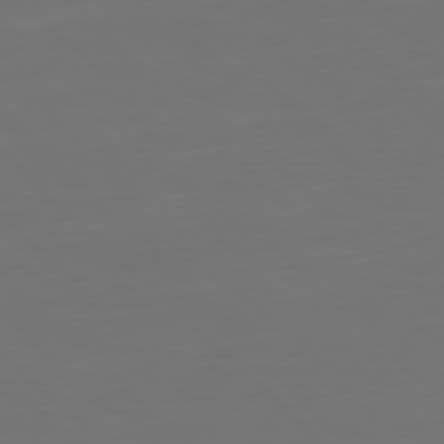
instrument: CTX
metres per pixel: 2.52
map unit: Ap
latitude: -79.8044
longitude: -55.1214
